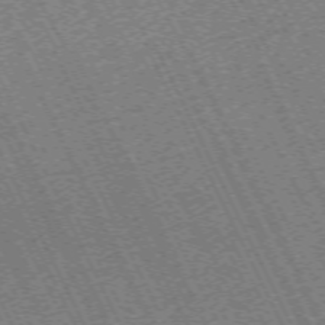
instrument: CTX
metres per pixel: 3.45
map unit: Hpe
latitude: -70.8219
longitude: 10.1984
